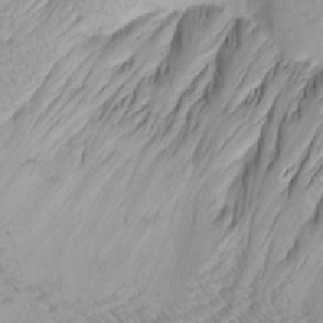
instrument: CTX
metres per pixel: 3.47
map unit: Aa
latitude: 19.5560
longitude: -144.7813
